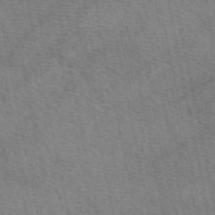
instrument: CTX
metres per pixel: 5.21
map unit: eAb
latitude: 50.9324
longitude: 109.5588
